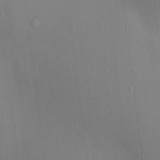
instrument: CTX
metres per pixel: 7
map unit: HNhu
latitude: 12.9514
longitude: 12.1228
